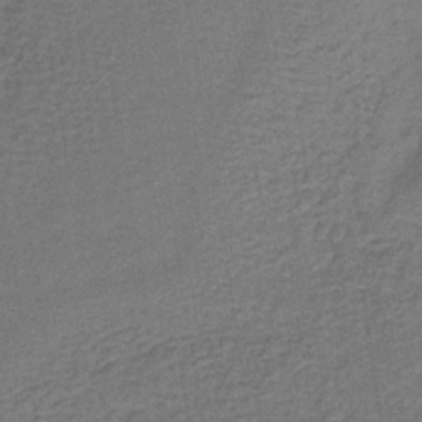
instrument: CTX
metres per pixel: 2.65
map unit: lHb
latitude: -38.8786
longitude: 59.8233
